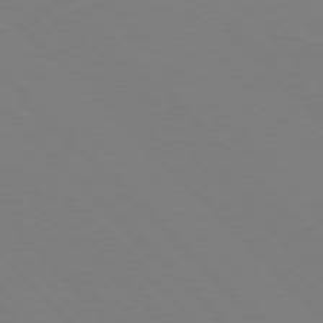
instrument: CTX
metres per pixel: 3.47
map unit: Hpe
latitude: 77.3859
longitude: -125.5182
